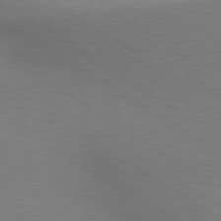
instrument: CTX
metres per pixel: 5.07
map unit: lApd
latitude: 80.1767
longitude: 129.5399
